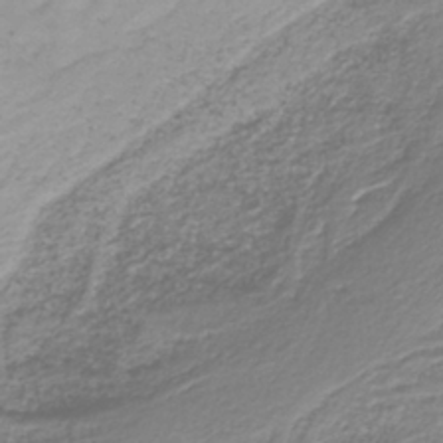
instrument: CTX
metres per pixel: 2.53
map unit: lHb
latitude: -37.5777
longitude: 57.8044
